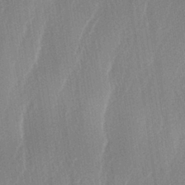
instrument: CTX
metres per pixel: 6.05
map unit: lAa
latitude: -5.2942
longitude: -129.1403
